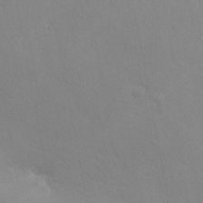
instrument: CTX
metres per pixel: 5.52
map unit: eHh
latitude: -2.4817
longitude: -81.2348
